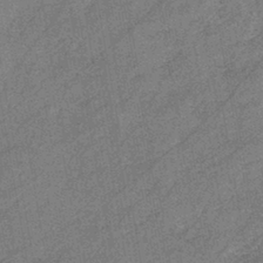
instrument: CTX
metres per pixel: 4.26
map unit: eHb
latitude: -42.2739
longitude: 82.5763
